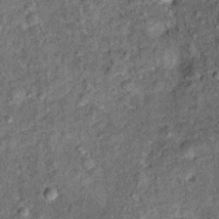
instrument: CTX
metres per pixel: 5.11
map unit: Ht
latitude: 11.2159
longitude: -38.8002
